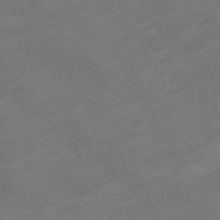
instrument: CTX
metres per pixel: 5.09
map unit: Nhe
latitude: -19.3321
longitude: 143.5777
